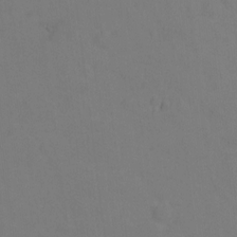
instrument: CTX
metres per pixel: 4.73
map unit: Hto
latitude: 0.2711
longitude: -33.6883
